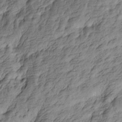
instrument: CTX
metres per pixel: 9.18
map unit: Htu
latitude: -4.6707
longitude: -176.4412
